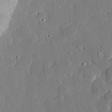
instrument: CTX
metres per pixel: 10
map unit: eHh
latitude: 29.0647
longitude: -81.2159
